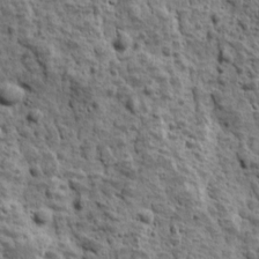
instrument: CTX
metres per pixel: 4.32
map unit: Ave
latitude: 16.6491
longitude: -134.4601
